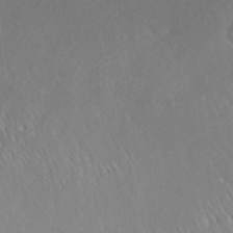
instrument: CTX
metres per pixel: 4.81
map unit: ANa
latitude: 35.6694
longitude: 13.3888
